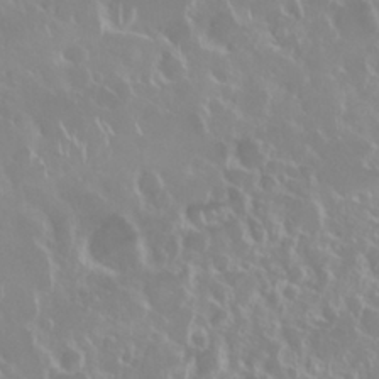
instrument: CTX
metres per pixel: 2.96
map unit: Nhu
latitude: 28.5546
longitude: -61.4048
